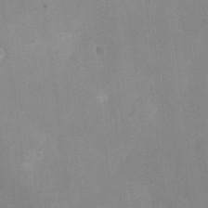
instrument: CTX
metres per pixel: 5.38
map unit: Ht
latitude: -4.9541
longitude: -15.2348
